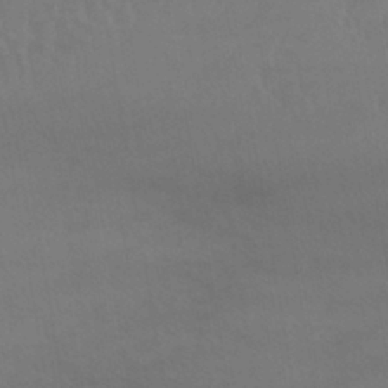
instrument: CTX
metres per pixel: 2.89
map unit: lHb
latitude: -40.6140
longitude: 66.5196
